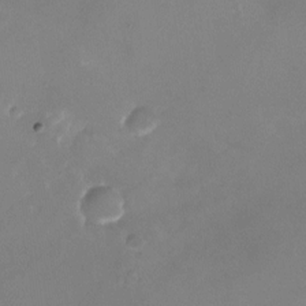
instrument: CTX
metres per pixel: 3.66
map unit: Nhu
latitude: -23.6722
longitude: -70.4034
